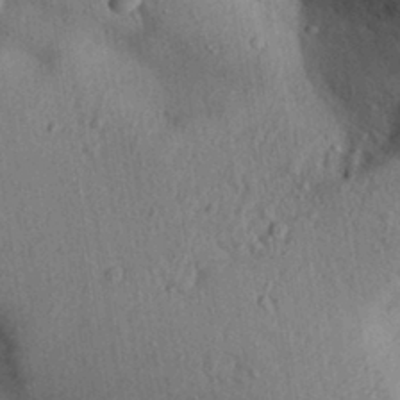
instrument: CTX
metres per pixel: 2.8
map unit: Aa
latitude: 29.6883
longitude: -146.9325
